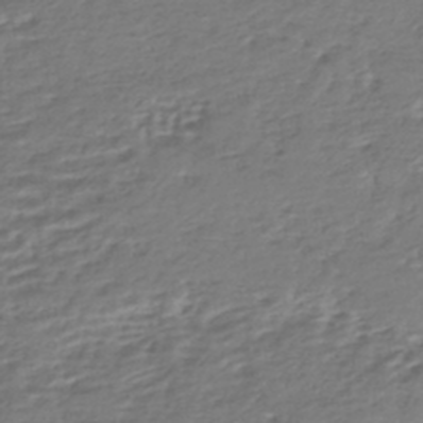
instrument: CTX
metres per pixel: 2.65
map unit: HNhu
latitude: -43.4643
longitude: 104.8786
